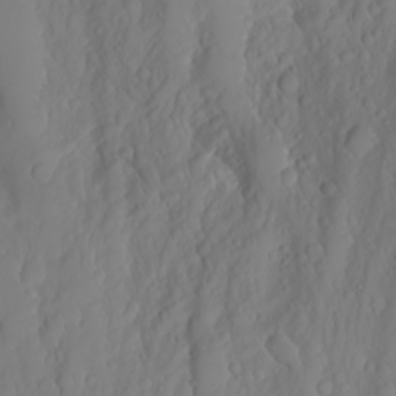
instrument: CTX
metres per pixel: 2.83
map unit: Nhu
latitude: -6.7463
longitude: -89.1970
